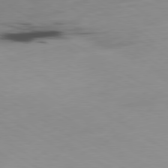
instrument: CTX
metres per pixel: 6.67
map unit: Ap
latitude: -80.2929
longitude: -62.0255
